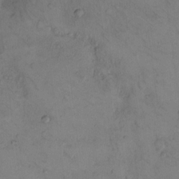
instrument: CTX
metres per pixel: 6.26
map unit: Hto
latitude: 11.4804
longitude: -58.8569
